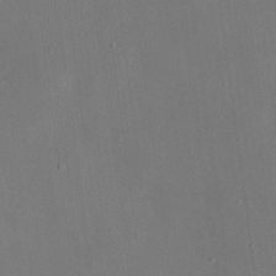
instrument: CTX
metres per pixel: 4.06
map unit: eHh
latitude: 17.8772
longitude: -70.3467
